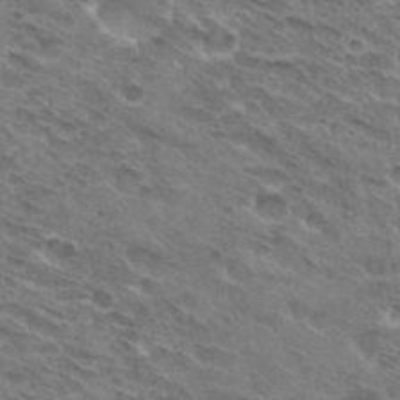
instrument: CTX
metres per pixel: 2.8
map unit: Hto
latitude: 32.1767
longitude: -44.5923
